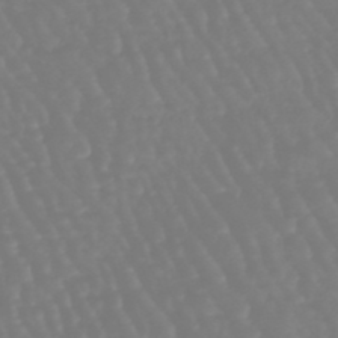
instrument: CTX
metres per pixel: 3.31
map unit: eHb
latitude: -46.1417
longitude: 79.5399
